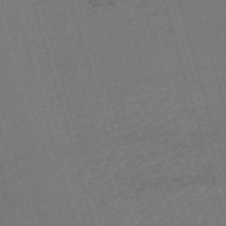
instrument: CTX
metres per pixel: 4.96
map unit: lHb
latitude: -43.8611
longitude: 77.2187
